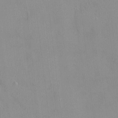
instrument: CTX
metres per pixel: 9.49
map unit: HNhu
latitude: 3.4993
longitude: 6.6896
